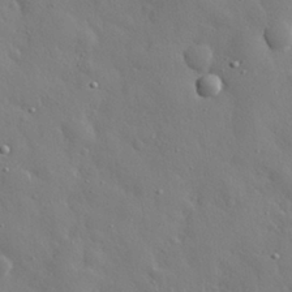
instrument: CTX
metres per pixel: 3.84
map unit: eHh
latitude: 29.5938
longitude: -78.5546
